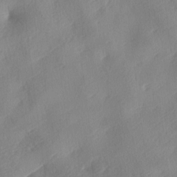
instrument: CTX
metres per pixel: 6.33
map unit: lAa
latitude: -8.4440
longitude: -128.0633
